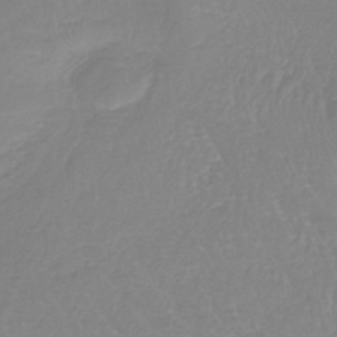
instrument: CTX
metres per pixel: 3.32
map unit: lHb
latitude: -40.2928
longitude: 67.1620
